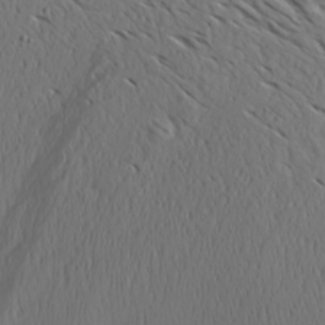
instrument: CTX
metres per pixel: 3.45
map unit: Aa
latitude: 26.1200
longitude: -144.5357
